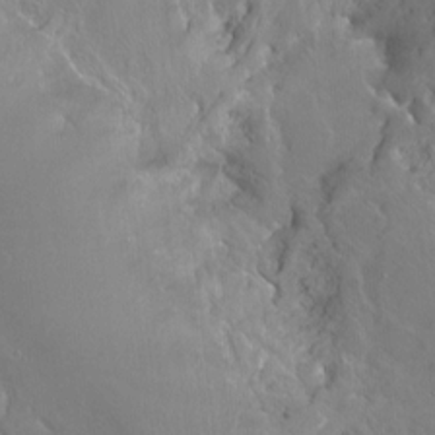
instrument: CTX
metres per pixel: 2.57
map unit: Hto
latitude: -7.9367
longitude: -46.2901
